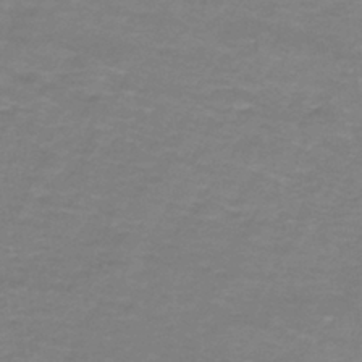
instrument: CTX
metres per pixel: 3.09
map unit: lHb
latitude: -41.8422
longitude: 56.1228
